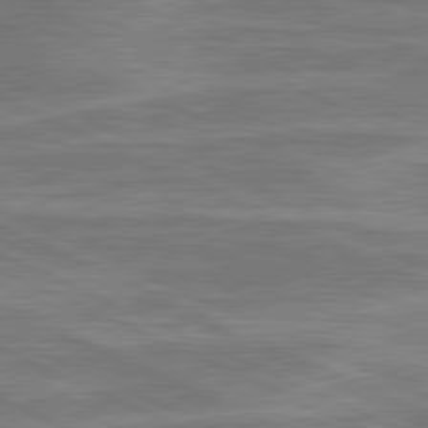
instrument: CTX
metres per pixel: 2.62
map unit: lApd
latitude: 81.1403
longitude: -175.7639
